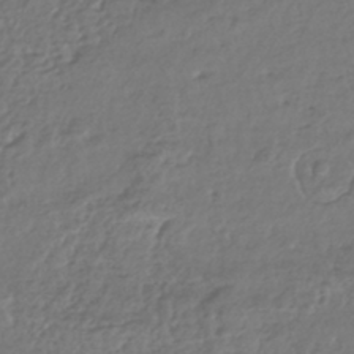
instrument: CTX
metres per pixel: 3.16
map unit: HNhu
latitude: -43.6910
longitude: 107.3132
